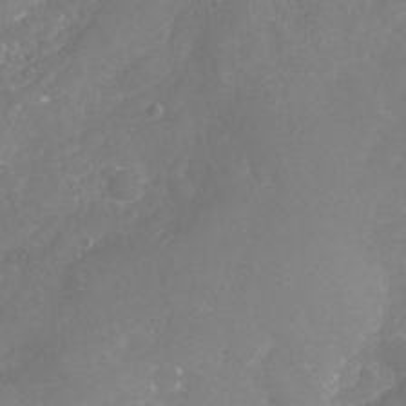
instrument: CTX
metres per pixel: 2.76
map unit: Nhu
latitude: -17.6722
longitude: -57.8394
